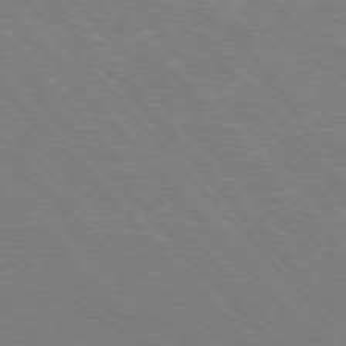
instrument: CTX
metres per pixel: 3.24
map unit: Hpe
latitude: -76.6518
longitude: -12.9136
